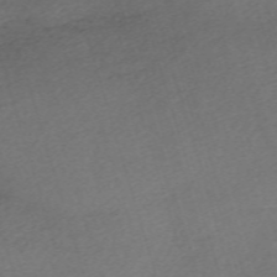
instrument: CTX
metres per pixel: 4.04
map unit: eHh
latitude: -62.0094
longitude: 53.6532
